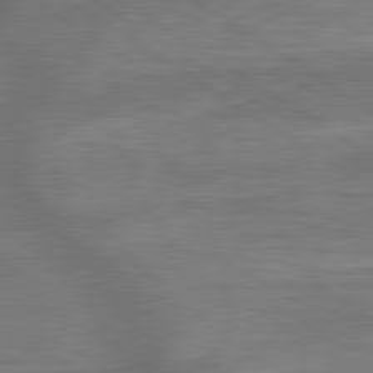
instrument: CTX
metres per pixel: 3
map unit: lApd
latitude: 79.8206
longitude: -172.0255
